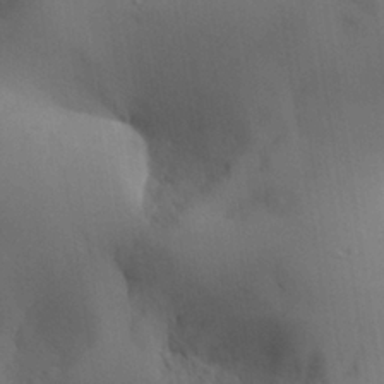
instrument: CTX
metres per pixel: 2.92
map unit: Aa
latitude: 27.8395
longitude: -132.4601
